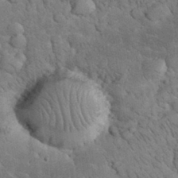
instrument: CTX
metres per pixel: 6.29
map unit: eHh
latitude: 33.6127
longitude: -66.1766
